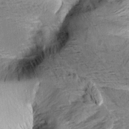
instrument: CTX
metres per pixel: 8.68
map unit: Aa
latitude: 10.1200
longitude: -141.6693
